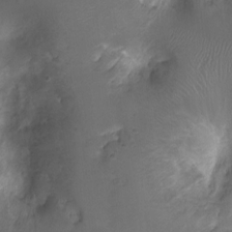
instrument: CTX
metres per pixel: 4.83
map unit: Ht
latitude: -6.7463
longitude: -21.3293
